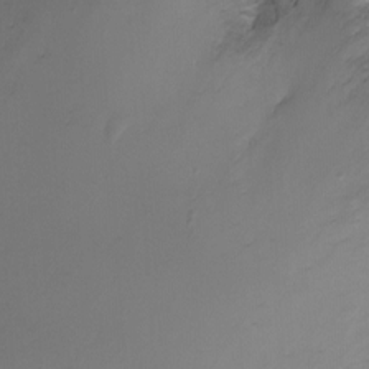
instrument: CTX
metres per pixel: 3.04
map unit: Ht
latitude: -2.7652
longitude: -29.0080
